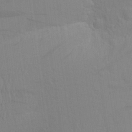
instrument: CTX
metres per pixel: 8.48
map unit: Aa
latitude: 23.9339
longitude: -145.3859
